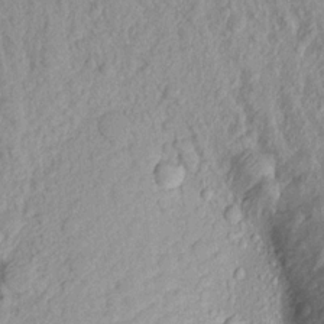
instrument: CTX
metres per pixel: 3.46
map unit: Aa
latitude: 17.8394
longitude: -146.7247
